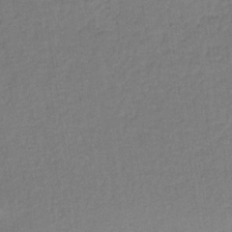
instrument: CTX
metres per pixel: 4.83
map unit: lHb
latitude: -34.9164
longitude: 63.6344
